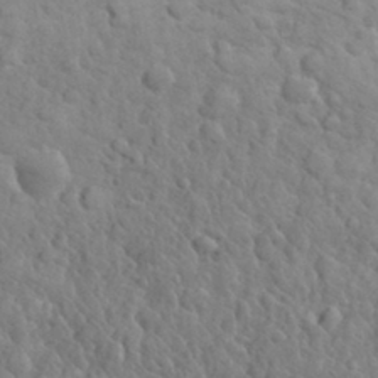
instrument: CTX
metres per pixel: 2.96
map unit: eHh
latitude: 31.8962
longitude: -68.4034
